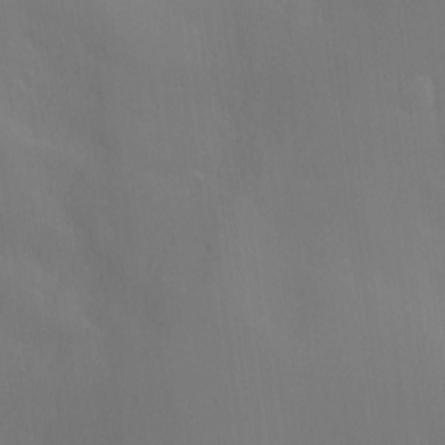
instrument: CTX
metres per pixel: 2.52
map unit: Nve
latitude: -7.5777
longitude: 175.4265
